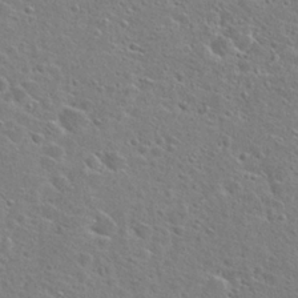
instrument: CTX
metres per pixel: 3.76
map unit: Hto
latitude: 25.9906
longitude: -47.9150
